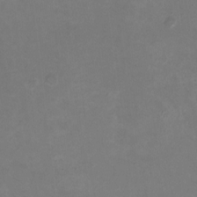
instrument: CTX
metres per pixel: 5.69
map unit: HNhu
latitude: -1.5588
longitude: -4.5357
